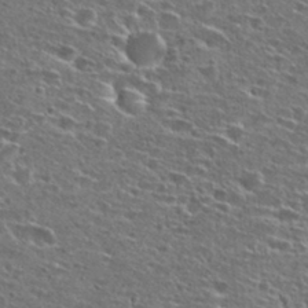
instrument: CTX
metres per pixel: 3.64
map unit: Hto
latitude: 26.9892
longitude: -47.8206
